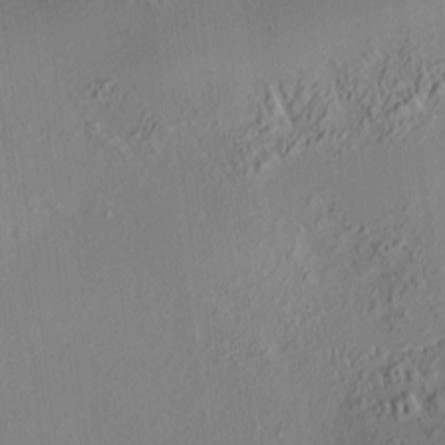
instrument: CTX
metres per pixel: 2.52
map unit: HNhu
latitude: 7.5938
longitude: 14.8219
